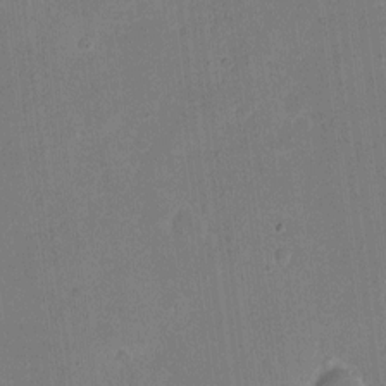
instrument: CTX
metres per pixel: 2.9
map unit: eHh
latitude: 5.8961
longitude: -66.7057
